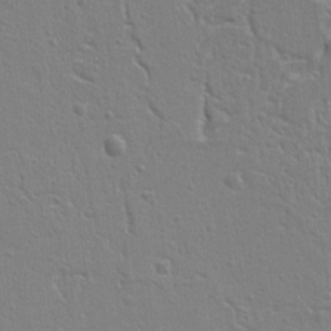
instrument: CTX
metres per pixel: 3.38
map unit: Ht
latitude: 9.4049
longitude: -76.7057
